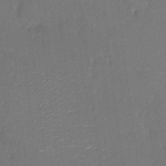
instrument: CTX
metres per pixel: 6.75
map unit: HNhu
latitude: 7.2159
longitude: 3.5966
